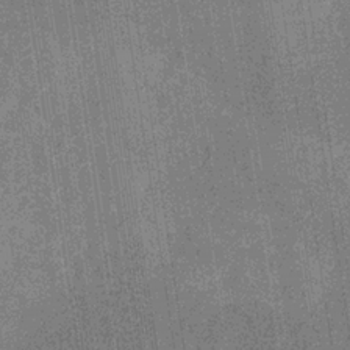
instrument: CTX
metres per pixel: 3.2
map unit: HNb
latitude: -31.3320
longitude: 60.5385
